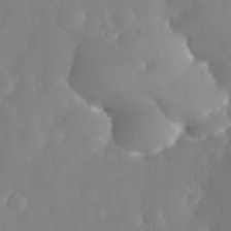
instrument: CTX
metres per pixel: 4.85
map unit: eHh
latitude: 31.4427
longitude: -58.7813
